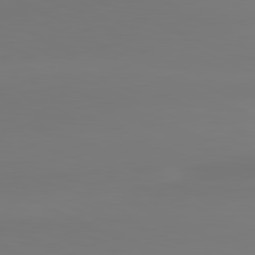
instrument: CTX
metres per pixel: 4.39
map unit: lApd
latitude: 81.7072
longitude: -134.5168
